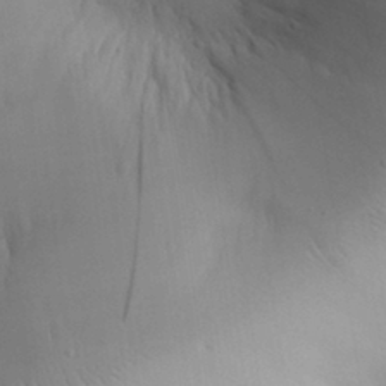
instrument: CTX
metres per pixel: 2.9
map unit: Aa
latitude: 30.0822
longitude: -143.8206
